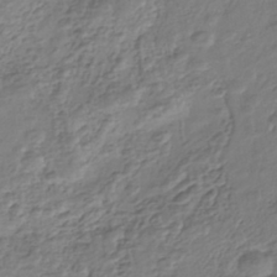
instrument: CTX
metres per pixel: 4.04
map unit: Nhe
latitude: -42.1416
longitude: -111.3482
